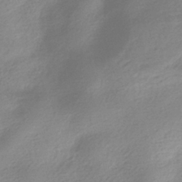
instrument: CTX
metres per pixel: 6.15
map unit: HNhu
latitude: -40.1039
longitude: 94.4818
